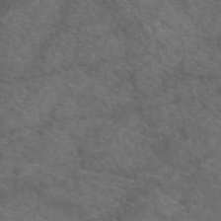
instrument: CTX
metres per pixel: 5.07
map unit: eAb
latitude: 49.9528
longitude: 111.2565
